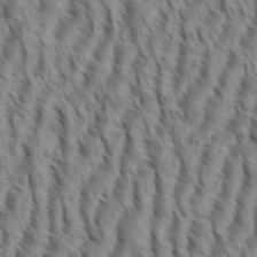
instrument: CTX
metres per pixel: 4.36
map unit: eHh
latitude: 34.9324
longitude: -138.5357
